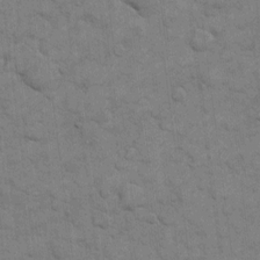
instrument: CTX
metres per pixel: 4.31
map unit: eHh
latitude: 12.2145
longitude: -65.4048
